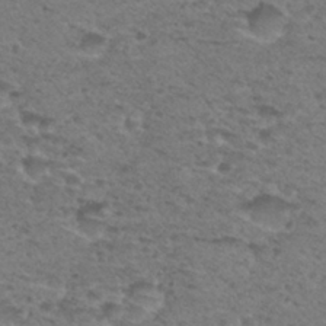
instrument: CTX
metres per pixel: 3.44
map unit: Hto
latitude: 30.4412
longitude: -48.1767
